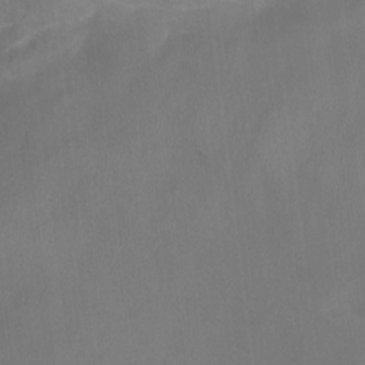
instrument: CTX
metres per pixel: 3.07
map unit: Nhu
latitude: -16.0472
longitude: -57.6504
